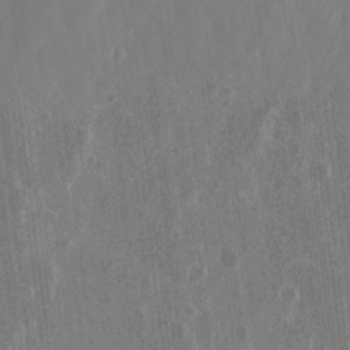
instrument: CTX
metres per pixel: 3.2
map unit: eHh
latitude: 12.0444
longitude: -71.5182
